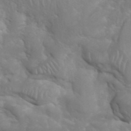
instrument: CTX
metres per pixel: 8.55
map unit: Nhu
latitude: 28.3467
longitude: -66.4034
